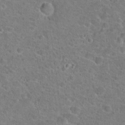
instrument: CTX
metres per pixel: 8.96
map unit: Hto
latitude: 22.9703
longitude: -45.5182
